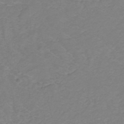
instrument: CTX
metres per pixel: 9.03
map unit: lHb
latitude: -30.9919
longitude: 65.1242
